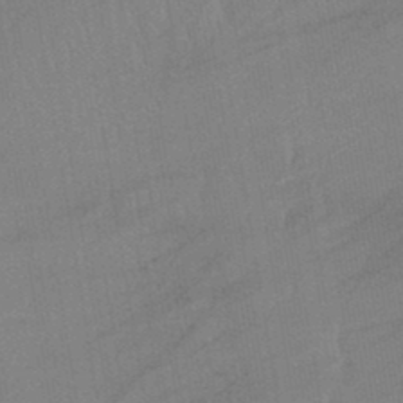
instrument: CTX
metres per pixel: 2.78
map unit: lHb
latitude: -44.0094
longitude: 64.5385
